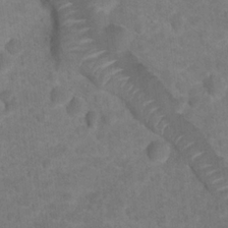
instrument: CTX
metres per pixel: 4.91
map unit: Hto
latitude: 19.0458
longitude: -38.9891
